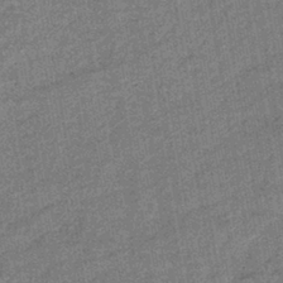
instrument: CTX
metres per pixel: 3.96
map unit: eHb
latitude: -39.8423
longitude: 79.4454
